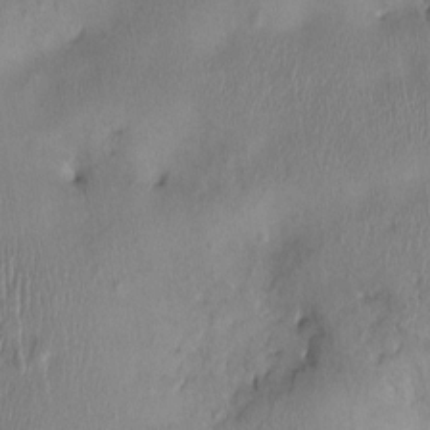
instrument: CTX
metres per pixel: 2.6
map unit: Nhu
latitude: -1.2376
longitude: -14.8002
